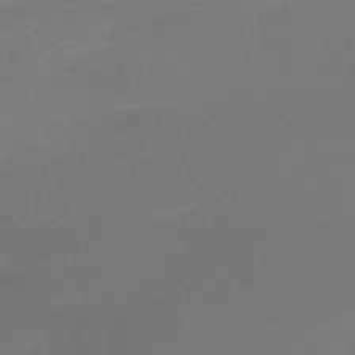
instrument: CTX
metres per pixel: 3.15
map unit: HNb
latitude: -50.8975
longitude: -41.7638
